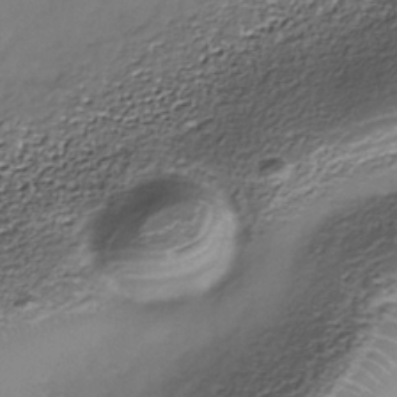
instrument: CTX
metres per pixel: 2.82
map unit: Nhe
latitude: -37.5966
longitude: -87.0458
